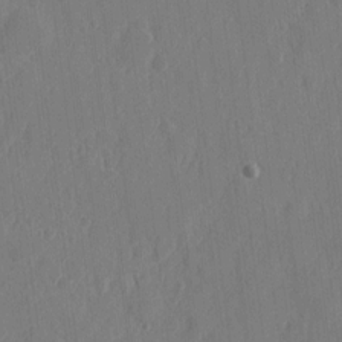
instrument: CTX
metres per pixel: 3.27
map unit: eHh
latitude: 6.4790
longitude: -73.0270
